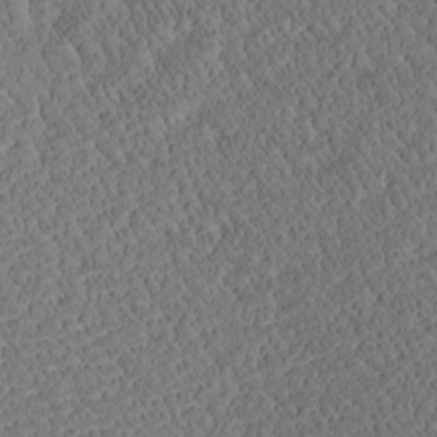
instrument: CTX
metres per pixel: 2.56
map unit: Htu
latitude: -3.9178
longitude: 174.7652
